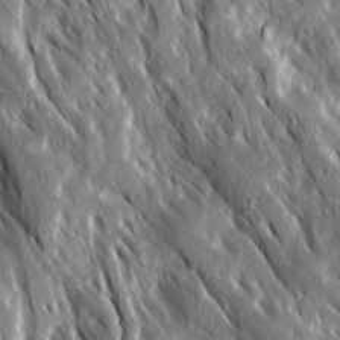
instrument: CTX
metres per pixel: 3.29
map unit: Ave
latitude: 15.3104
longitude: -132.5546
